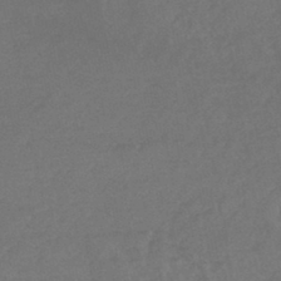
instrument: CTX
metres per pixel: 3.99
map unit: lHb
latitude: -43.3320
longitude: 73.7100
